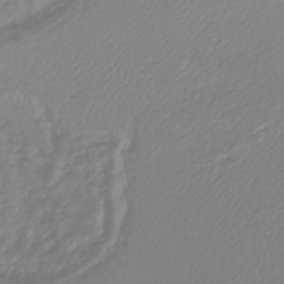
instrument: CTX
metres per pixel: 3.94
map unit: lHb
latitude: -44.4440
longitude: 76.1417
